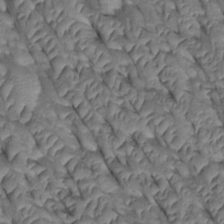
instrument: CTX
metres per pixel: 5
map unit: Htu
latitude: 0.8191
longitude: 147.7666
